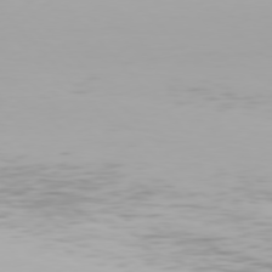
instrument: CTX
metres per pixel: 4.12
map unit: Hpe
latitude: 76.5356
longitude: -134.9891
